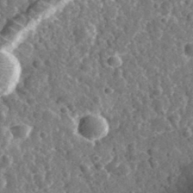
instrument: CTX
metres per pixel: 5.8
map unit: eHh
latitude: 35.0269
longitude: -79.3482
